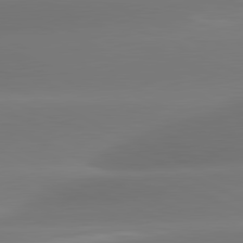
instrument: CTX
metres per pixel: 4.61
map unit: lApd
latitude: 81.3859
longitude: -160.2711
